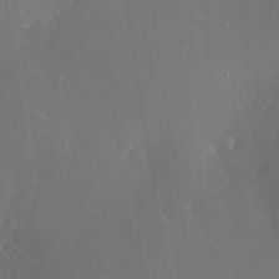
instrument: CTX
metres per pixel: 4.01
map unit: Nhe
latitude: -32.0094
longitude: -117.2726
